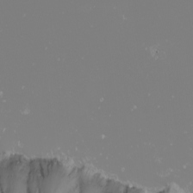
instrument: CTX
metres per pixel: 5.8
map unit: Nhu
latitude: -6.0661
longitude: -89.2915
